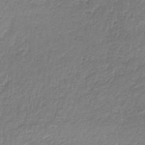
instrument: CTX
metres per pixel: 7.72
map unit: HNb
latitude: -34.2362
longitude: 62.0850
